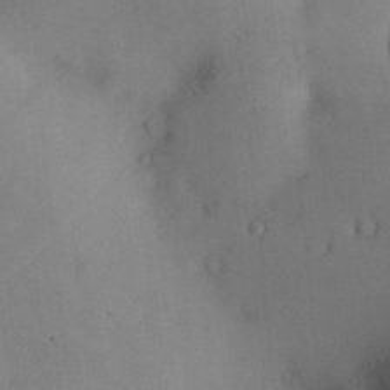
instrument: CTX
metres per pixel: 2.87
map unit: Nve
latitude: -8.9919
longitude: 174.7463
